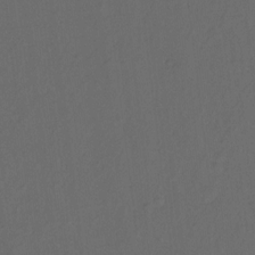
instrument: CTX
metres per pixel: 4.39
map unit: Hto
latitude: -10.2928
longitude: -37.0270
